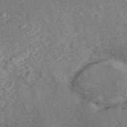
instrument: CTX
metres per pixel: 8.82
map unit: ANa
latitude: 46.1956
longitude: 22.3495
